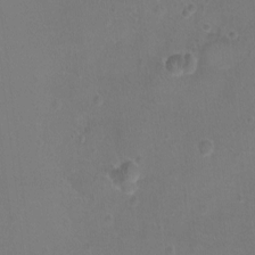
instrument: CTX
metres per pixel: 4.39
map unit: Ht
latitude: -7.5777
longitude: -19.8772
